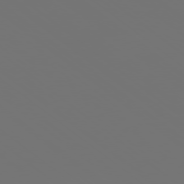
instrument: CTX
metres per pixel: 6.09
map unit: Ap
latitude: -78.8786
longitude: -60.4412
